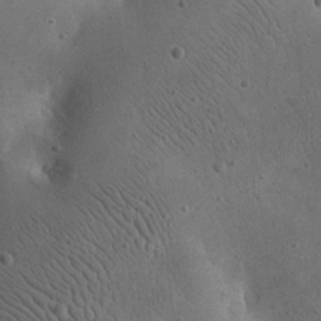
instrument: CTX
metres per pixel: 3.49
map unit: eHh
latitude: 23.9150
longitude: -66.9702
